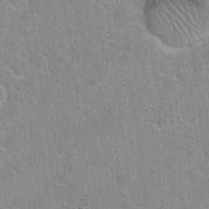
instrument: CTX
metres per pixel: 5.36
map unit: Hto
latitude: 22.4223
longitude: -52.4790
